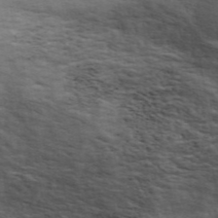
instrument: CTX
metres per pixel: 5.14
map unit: ANa
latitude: 45.7450
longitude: 38.1228
